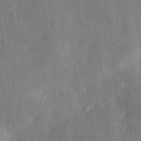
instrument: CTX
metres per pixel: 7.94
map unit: eHh
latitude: 30.4979
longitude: -76.8380
